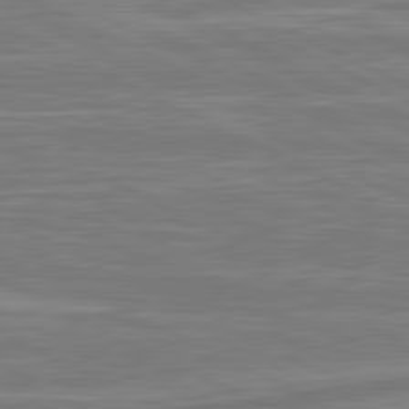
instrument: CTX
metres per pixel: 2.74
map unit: lApd
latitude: 81.1970
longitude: -174.0633
